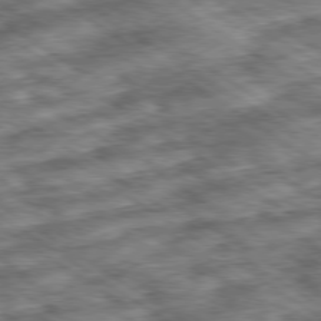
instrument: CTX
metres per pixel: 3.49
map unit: Ap
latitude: -79.7666
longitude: -49.8394
